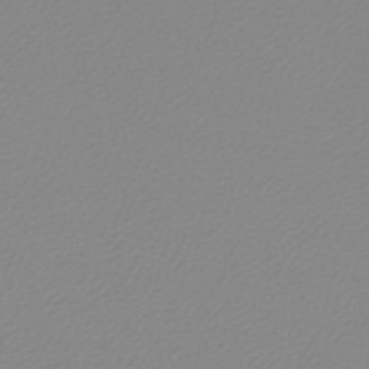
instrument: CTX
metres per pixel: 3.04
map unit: lHb
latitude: -45.0486
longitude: 74.2173
